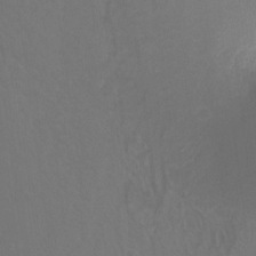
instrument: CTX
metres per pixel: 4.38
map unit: Ht
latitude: -13.0298
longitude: -44.4412
